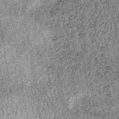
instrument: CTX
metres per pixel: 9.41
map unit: lHb
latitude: -37.5966
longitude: 67.3510
